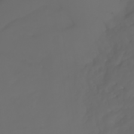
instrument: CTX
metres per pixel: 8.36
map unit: Htu
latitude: -7.1998
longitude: -71.6883
